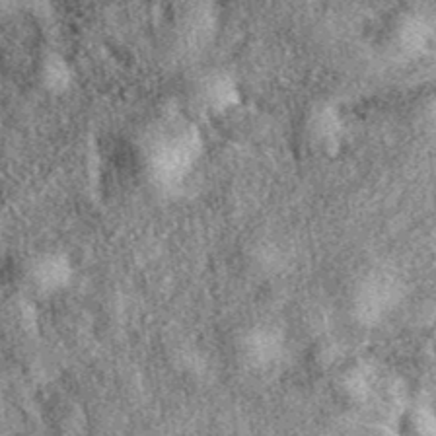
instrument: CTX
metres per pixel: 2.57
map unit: eAb
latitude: 39.2159
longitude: 108.8030
